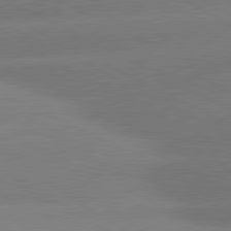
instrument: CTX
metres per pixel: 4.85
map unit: lApd
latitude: 80.6490
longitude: -151.6694
